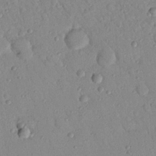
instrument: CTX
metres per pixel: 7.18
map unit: Nhu
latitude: 23.2159
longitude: -75.5182
